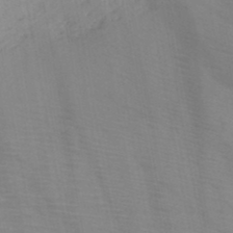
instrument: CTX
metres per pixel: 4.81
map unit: HNb
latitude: -46.5384
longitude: -47.6316
